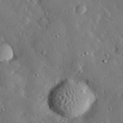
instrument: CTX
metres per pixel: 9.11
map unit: lHvf
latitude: 32.6302
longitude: -83.2537
